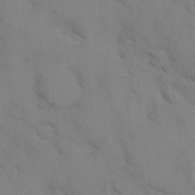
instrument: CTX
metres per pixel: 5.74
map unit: Ave
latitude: -0.6141
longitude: -111.7828
